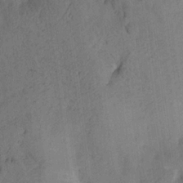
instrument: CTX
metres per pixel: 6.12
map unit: Aa
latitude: 16.2712
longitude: -146.4790
